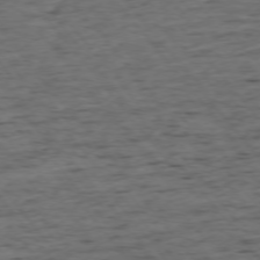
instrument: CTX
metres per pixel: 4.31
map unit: Ap
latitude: -75.5777
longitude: -90.8380
